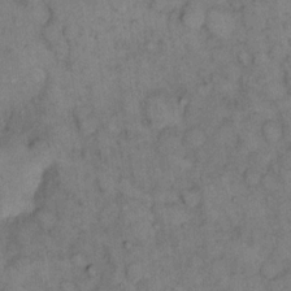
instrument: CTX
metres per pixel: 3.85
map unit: eHh
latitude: 14.8758
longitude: -64.8947
